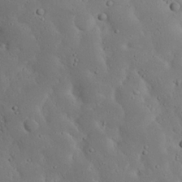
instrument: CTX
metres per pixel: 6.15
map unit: Nhu
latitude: 23.4048
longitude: -72.4979
